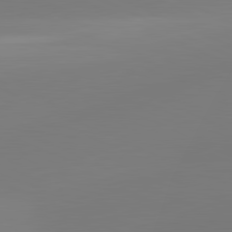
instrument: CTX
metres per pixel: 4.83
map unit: lApd
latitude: 81.7072
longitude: -164.9703
